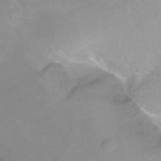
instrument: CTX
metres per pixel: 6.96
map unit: Ht
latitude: -10.8786
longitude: -44.4034
